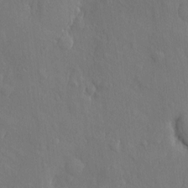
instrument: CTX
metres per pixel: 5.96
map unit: eHh
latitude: 6.0822
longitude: -74.1389
